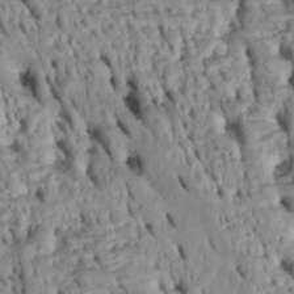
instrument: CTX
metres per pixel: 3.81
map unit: Htu
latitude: -4.6140
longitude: 152.8219
